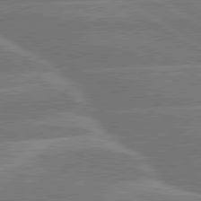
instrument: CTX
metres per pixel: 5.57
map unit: lApd
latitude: 79.9906
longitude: -132.5924
